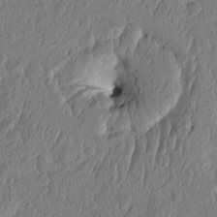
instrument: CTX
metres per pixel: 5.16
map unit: eHh
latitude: -2.7652
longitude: 14.6519
